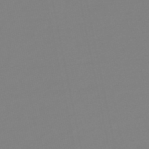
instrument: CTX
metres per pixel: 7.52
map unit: lHb
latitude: -49.5022
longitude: 80.0661
